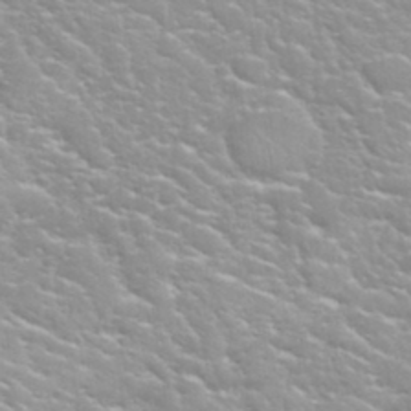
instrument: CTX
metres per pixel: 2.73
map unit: Hto
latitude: 32.6868
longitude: -50.9135
